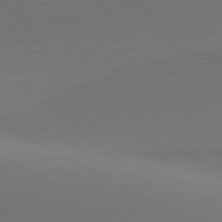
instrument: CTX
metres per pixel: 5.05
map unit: lApd
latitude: 81.1970
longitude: 146.7652
